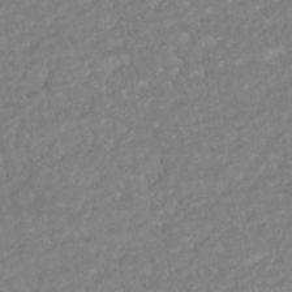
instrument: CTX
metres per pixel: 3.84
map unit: HNhu
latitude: -46.4440
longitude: 96.8030
